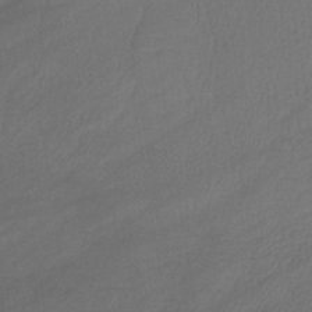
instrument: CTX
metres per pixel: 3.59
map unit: lHb
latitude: -38.6141
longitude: 69.1431
